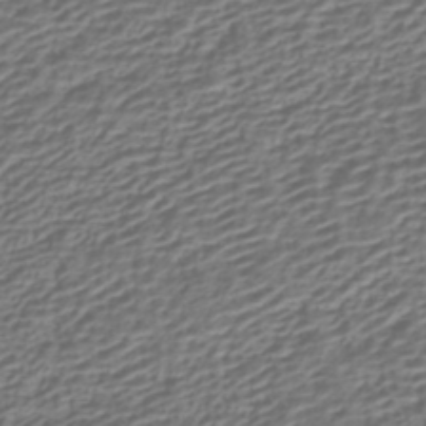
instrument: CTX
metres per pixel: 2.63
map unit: HNhu
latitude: -42.2739
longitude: 106.9920
